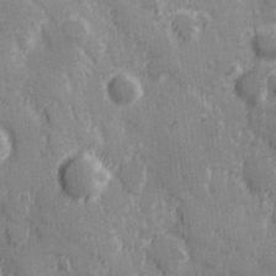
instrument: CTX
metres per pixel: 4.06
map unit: Hve
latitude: 25.3859
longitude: 146.5385
